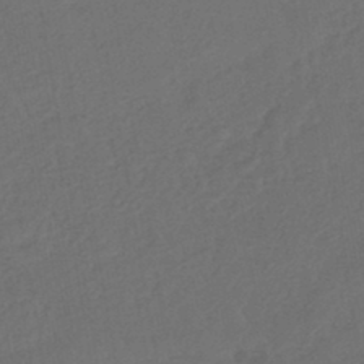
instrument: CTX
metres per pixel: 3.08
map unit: lHb
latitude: -43.8800
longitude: 64.7652
